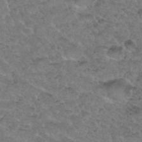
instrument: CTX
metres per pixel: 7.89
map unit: Hto
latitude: 35.4615
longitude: -49.7261
